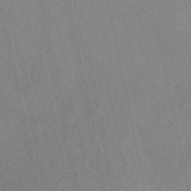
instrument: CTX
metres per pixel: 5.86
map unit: eAb
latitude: 48.5357
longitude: 105.6533
